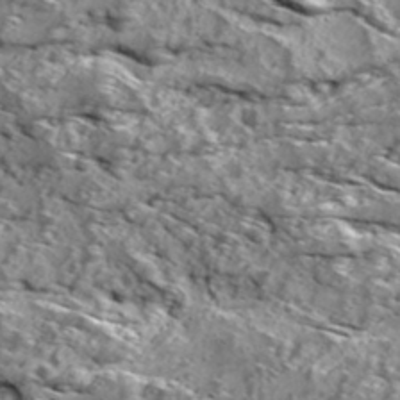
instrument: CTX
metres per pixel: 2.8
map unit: Ave
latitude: 18.6301
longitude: -134.8758
